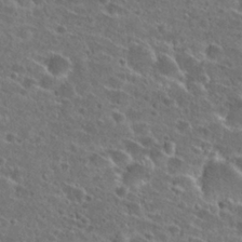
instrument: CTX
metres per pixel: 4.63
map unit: Hto
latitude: 26.8380
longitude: -46.4223
